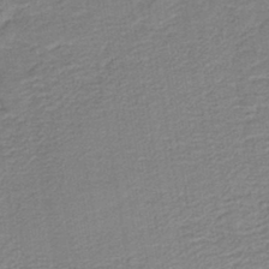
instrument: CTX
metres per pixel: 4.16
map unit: HNb
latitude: -40.9164
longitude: 50.7463
